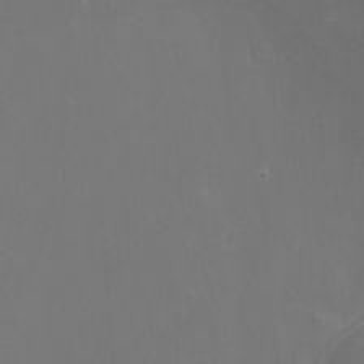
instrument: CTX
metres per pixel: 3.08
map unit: Nhu
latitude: -7.6344
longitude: -75.1781
